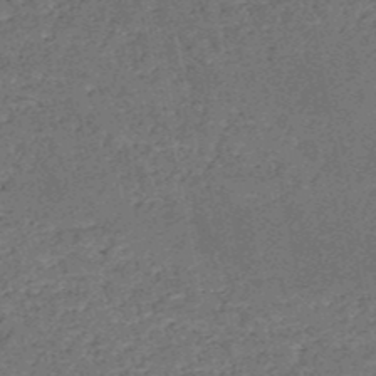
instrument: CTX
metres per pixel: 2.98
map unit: HNb
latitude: -51.6722
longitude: -49.3482
